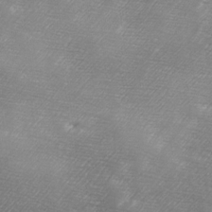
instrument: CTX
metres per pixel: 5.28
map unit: Ave
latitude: 10.5546
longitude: -106.3656
